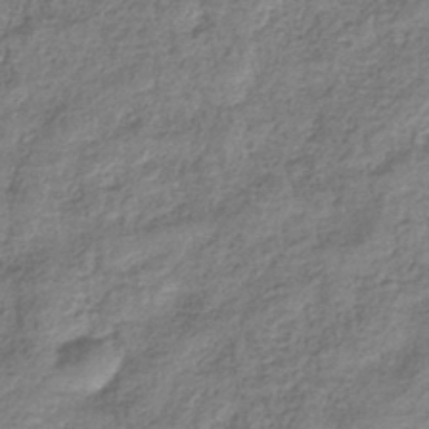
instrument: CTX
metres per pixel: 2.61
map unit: eHb
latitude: -37.1809
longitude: 80.6330
